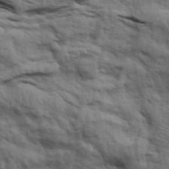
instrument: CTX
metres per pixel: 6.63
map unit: eHh
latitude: 29.9339
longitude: -75.2726
